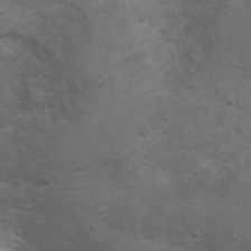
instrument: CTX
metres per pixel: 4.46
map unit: Ht
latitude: 5.0458
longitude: -29.2915
